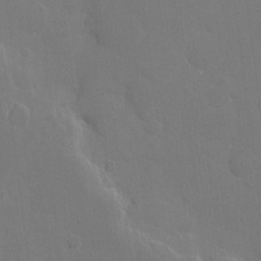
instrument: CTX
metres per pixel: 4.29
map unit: eHh
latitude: 5.4426
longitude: -65.8961
